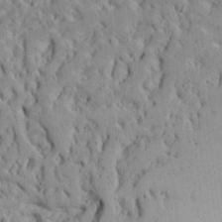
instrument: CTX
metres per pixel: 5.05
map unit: Ave
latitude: 14.5168
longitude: -139.7639
